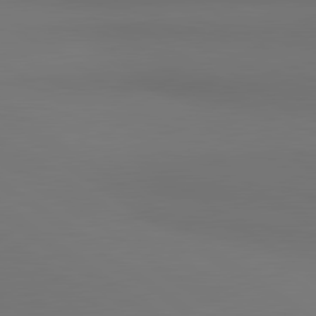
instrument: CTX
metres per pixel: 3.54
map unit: lApd
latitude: 80.9325
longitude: 153.8422
